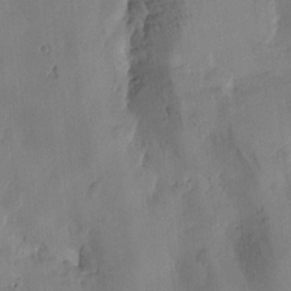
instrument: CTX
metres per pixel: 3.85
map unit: Htu
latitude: -3.2186
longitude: -176.6301
